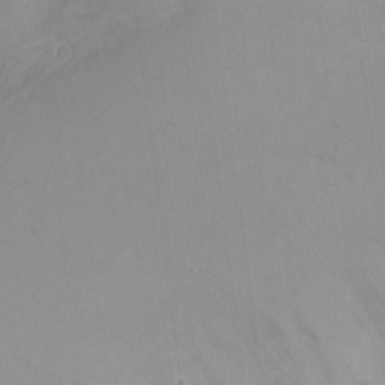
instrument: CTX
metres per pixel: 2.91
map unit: Ht
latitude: -6.9730
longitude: -26.5168
